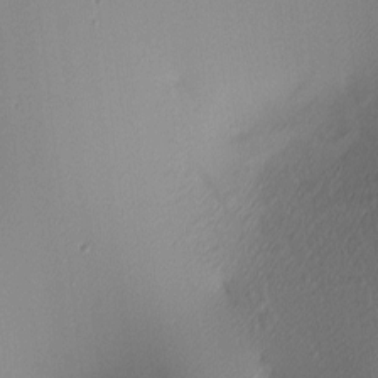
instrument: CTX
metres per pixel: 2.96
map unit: lAa
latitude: 3.2915
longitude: -115.9528
